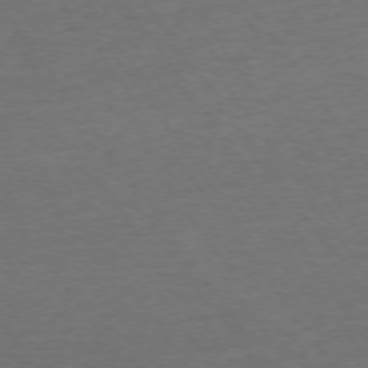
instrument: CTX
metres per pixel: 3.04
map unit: Ap
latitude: -75.0865
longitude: -85.4049
